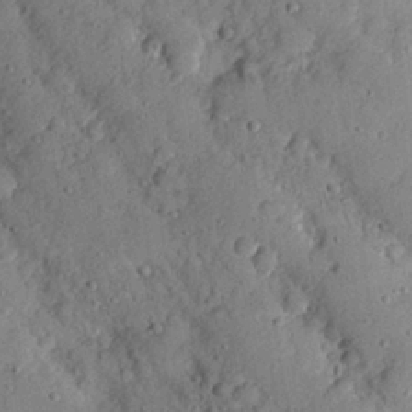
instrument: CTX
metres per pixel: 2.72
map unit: eHh
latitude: 25.5938
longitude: -77.7449
